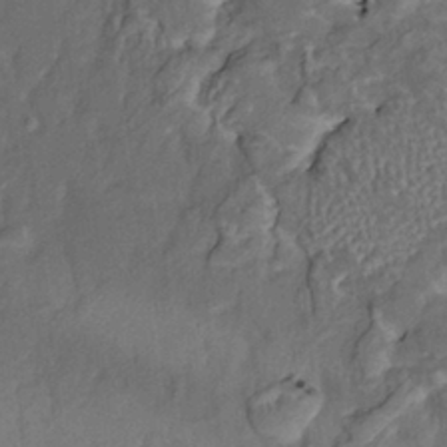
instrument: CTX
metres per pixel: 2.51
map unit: HNhu
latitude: 5.5371
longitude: 10.6330
